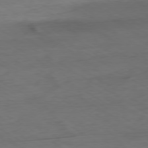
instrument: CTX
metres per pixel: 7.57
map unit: Ap
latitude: -79.5210
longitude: -63.8962
